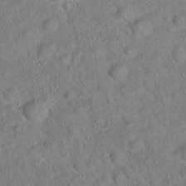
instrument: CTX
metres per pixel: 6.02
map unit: Hto
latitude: 17.6883
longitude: -52.5924
